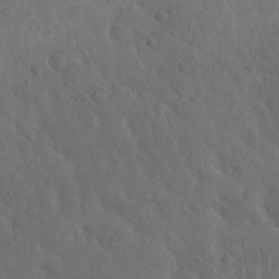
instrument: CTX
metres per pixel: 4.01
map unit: Nhu
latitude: 21.8206
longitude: -71.9150
